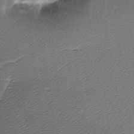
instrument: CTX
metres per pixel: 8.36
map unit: lAa
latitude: -6.4251
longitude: -123.4426
